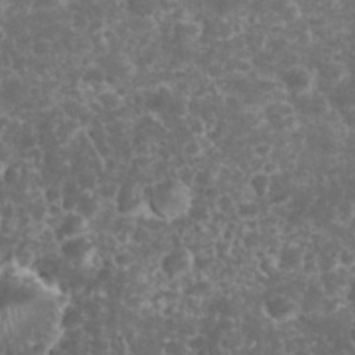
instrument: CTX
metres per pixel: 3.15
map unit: eHh
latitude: 33.0836
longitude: -62.7247
